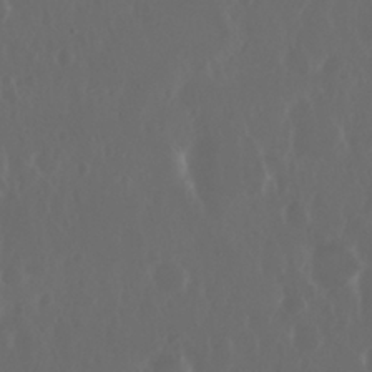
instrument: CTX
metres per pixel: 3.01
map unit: Nhu
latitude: 29.3104
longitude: -57.4048
